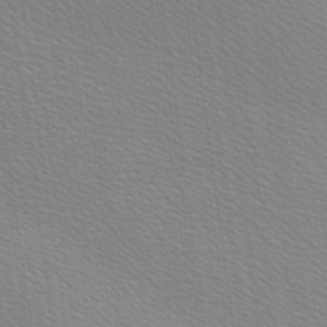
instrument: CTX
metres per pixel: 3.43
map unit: lAa
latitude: -8.1606
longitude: -124.4601
